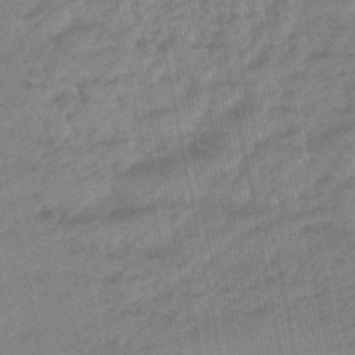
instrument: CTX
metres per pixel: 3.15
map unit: eHb
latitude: -48.0850
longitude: 86.1984
